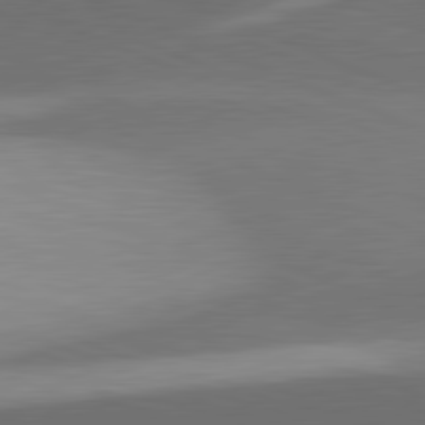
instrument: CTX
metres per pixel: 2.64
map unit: lApd
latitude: 81.6883
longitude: 137.2942
